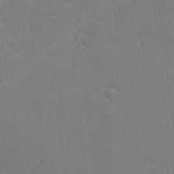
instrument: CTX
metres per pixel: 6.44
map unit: Nhu
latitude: 1.1592
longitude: -78.6491
